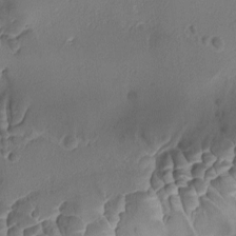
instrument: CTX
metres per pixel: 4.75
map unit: Ave
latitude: -8.8975
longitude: -122.2900
